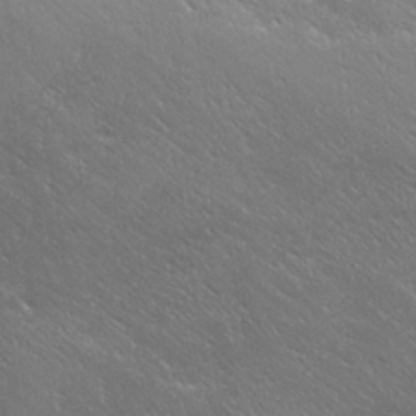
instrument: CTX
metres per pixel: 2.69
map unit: Ave
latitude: 19.8016
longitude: -137.7639
